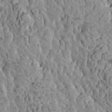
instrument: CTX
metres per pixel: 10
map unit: HNhu
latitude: 5.8394
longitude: -1.0836
